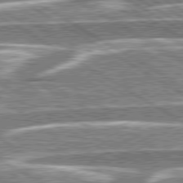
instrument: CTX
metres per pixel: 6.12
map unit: lApd
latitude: 79.7261
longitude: -96.4790
